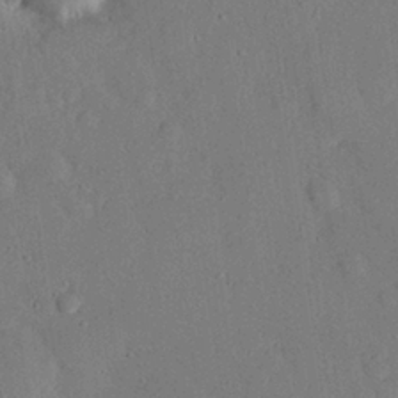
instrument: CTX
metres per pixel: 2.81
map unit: eHh
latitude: 26.5168
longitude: -80.4412
